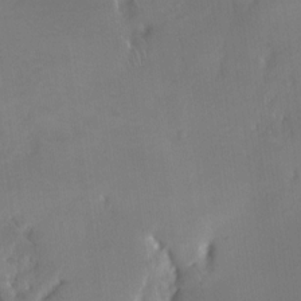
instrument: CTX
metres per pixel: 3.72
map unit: Nhe
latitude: -27.5399
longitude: -110.7435
